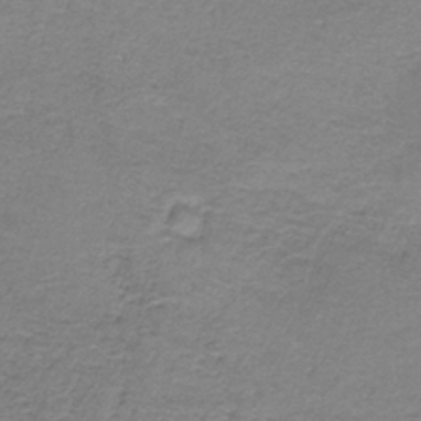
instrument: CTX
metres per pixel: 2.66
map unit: HNb
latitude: -36.7841
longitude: 53.8044
